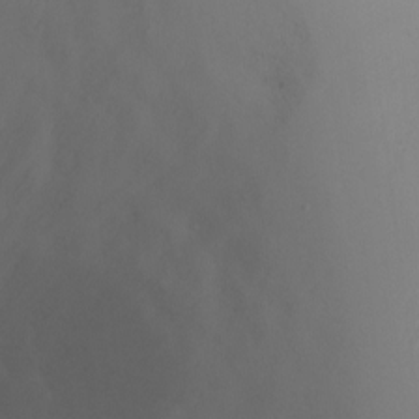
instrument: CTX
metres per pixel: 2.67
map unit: Ht
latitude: 0.7246
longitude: -20.4979
